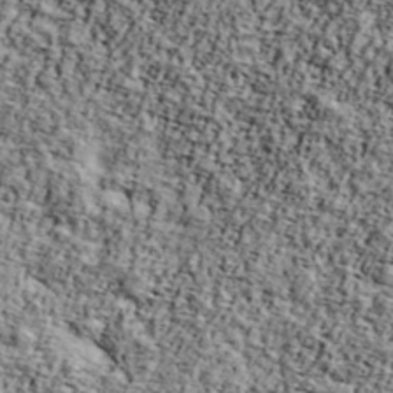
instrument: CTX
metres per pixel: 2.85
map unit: Ave
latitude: 42.8191
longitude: -110.7058
